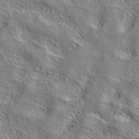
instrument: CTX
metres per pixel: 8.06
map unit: ANa
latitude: 37.6694
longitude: 24.3117
